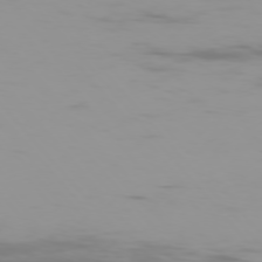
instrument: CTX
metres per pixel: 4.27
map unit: Ap
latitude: -76.9542
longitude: -74.3467
